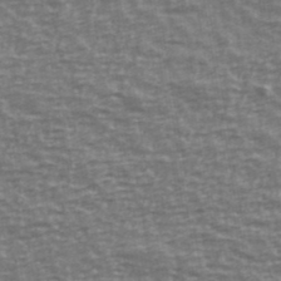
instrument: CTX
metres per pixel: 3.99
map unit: Ave
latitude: 40.7624
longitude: -113.7261
